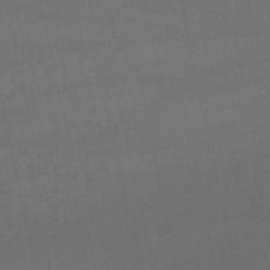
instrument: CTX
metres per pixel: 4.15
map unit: lHb
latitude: -47.9556
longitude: 70.4629
